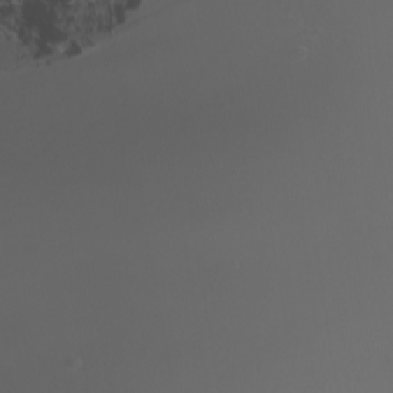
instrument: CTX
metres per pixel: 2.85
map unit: Nhu
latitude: -4.6329
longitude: -90.5546
